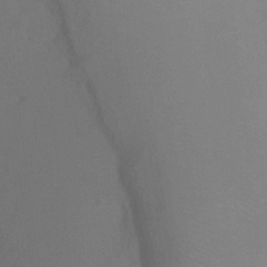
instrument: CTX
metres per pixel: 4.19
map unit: Ht
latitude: 0.3656
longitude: -35.9906
